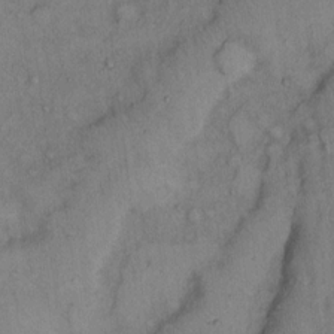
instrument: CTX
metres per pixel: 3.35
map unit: Hto
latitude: 11.8961
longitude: -60.8569
